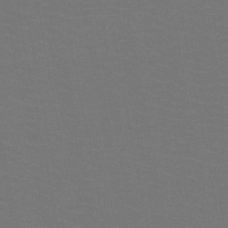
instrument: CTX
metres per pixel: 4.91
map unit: HNb
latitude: -47.5588
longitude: -44.2900
